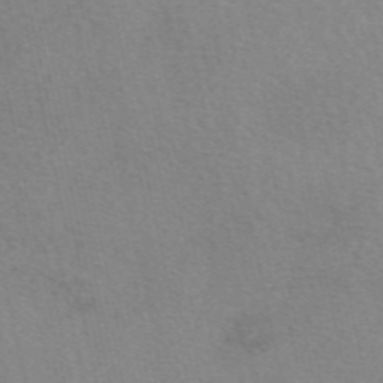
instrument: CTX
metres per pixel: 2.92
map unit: eAb
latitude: 50.1766
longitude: 104.2361
